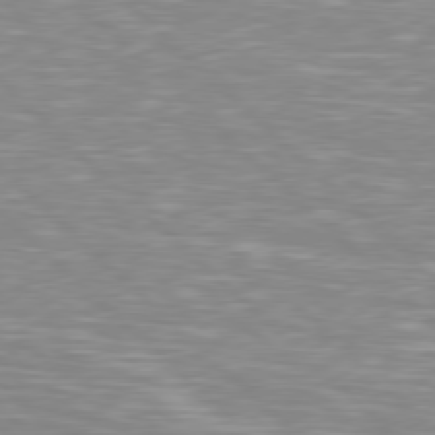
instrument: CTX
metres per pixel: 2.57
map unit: Hpe
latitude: 77.9339
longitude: -124.3278
